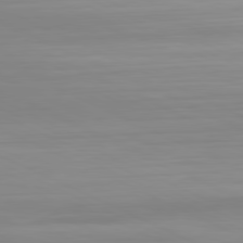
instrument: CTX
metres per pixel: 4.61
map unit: Hpe
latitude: -81.6722
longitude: 18.9542
